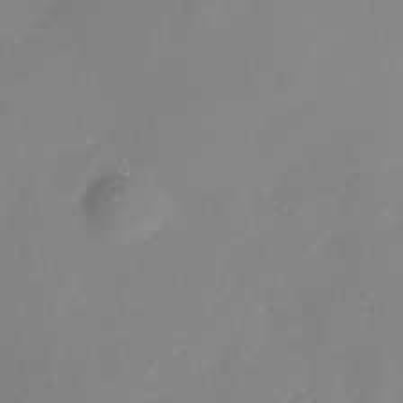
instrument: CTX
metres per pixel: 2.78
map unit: Nhe
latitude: -37.5210
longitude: -88.4223
